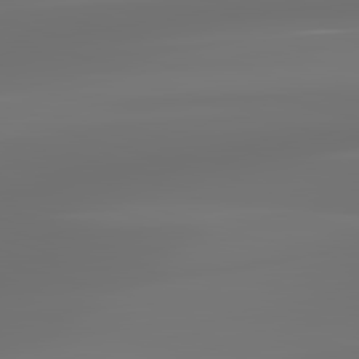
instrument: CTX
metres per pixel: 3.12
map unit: lApd
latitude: 83.2537
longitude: -130.4790
